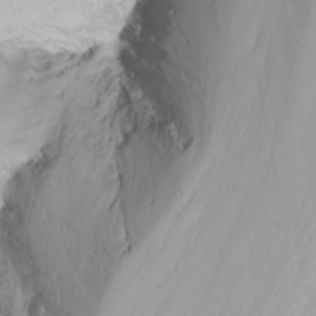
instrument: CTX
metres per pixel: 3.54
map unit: Nhu
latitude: -6.6518
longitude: -66.3089
